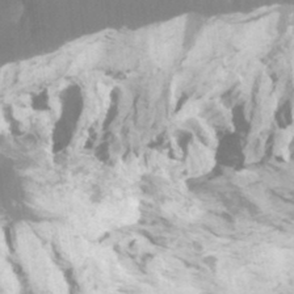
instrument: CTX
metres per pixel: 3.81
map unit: Hto
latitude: -8.5007
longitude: -46.7058
